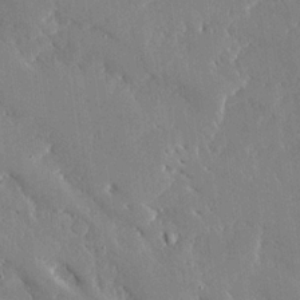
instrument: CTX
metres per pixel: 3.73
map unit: Ave
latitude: 16.6302
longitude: -139.3671
